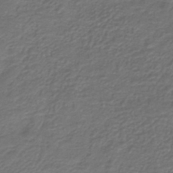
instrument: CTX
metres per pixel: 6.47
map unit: HNb
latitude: -43.7099
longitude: 52.0661
